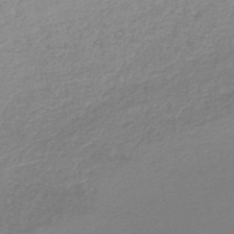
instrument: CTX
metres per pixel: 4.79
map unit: lHb
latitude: -45.6911
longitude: 66.0283
